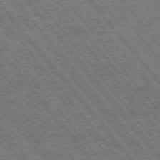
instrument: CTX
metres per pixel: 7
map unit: Hpe
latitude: -75.5211
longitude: -16.6302
